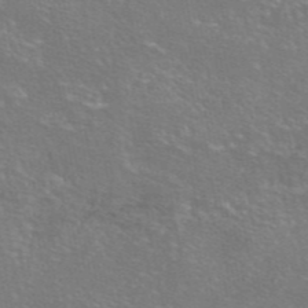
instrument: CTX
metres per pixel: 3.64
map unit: eAb
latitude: 46.3845
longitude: 106.3873
